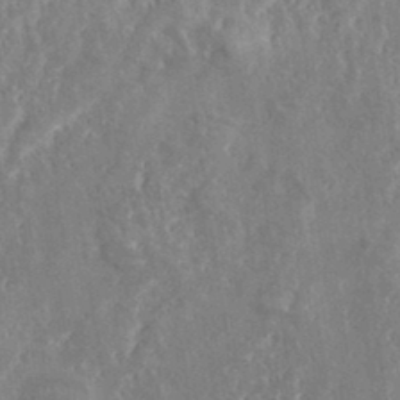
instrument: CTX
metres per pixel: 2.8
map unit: eHh
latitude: 34.8380
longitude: -134.1389
